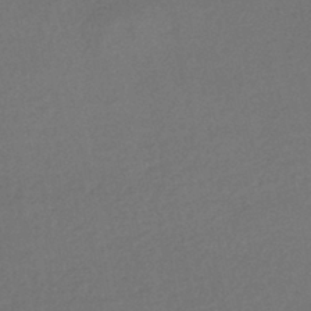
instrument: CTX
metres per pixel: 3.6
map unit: HNhu
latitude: -43.5021
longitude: 98.2550
